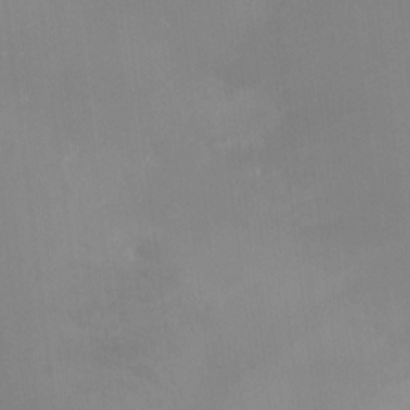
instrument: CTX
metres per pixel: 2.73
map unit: HNhu
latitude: 7.3671
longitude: 9.6722
